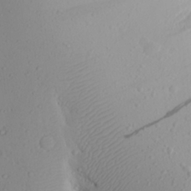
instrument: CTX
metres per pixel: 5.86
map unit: Aa
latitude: 22.7813
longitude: -144.2522
